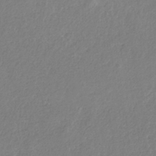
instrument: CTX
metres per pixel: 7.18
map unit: HNb
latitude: -33.8801
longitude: 55.8611
